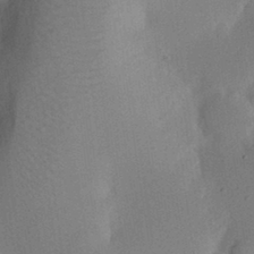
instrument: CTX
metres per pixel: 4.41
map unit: eHh
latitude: 25.4048
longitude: -70.1200
